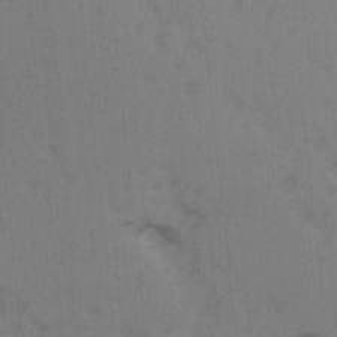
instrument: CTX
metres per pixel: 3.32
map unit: Ave
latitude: 14.8002
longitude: -105.0837
